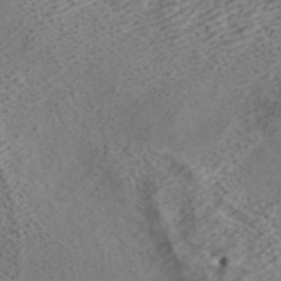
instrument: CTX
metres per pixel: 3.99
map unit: ANa
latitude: 42.3656
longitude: 18.4440
